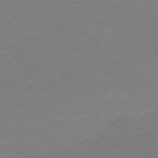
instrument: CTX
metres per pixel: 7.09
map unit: Ap
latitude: -78.3684
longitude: -85.5749
